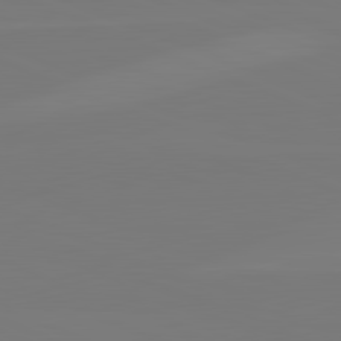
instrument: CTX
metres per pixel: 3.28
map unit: lApd
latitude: 82.2900
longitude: 147.5399
